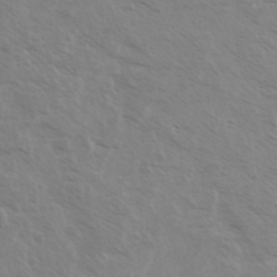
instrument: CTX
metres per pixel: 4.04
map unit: Ave
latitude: 11.1403
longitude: -104.3845
